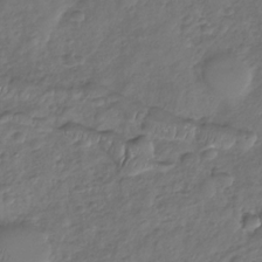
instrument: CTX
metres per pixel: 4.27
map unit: Nhu
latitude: -30.8219
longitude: -61.6505
